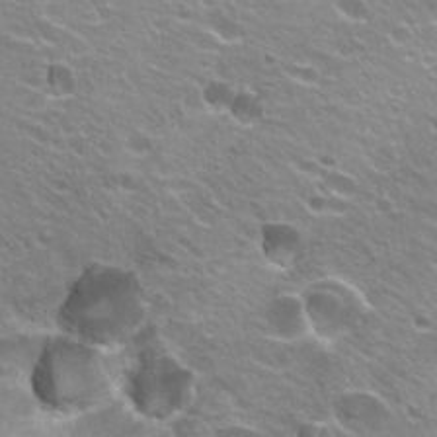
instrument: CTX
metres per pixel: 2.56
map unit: Hto
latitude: 22.7057
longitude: -32.5168
